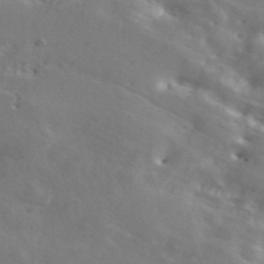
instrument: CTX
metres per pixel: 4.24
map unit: ANa
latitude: 43.2915
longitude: 48.6897
